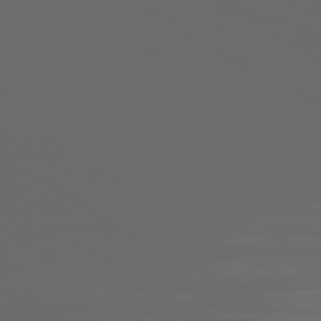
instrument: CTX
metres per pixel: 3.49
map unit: Ap
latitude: -80.2362
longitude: -94.0822
